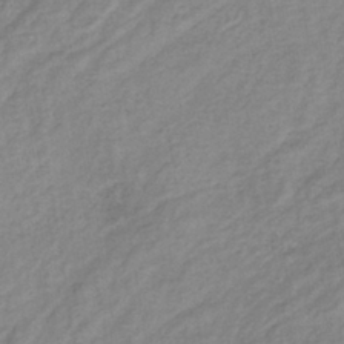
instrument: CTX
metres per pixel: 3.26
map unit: lHb
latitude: -38.9731
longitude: 71.6344
